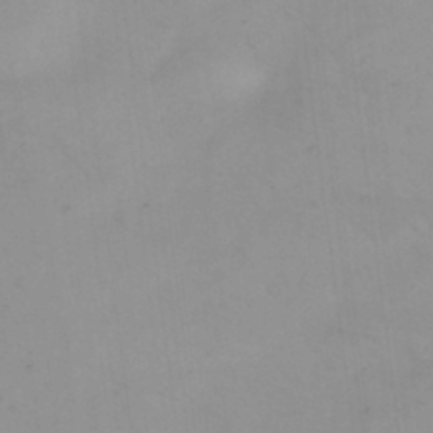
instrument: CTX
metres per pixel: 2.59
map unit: eHh
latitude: 24.3467
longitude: -63.9339
